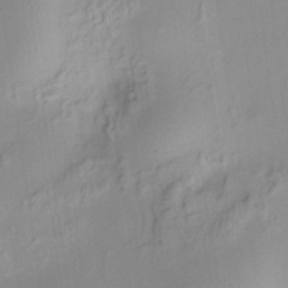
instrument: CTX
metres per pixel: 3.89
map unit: HNhu
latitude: 7.4048
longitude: 13.5210
